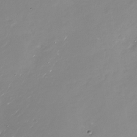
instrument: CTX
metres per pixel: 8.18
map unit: Nhu
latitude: -29.1053
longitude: -76.1011
